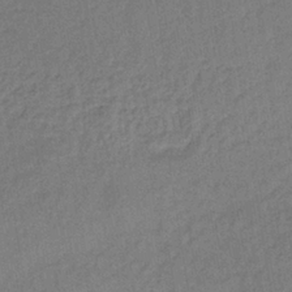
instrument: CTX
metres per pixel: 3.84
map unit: lHb
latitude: -37.5966
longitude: 59.6910
